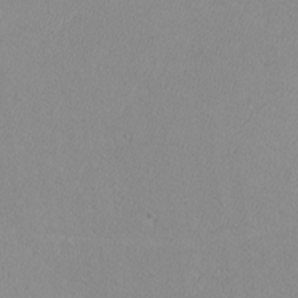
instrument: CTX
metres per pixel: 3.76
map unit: lHvf
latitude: -12.3495
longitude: -101.9906
